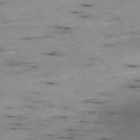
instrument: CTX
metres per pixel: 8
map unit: Ap
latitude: -77.8611
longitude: -89.6316
